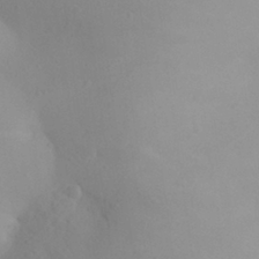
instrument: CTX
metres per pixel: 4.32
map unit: Aa
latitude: 27.3860
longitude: -147.6694
